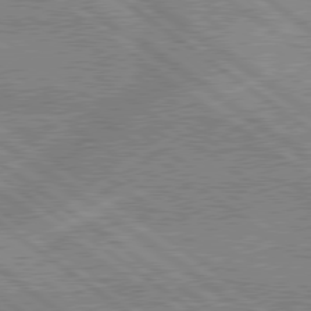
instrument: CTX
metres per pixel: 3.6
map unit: lApd
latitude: 79.0837
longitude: -157.1781
